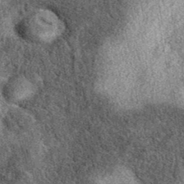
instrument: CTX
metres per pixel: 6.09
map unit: eAb
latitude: 38.5357
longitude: 108.3684
